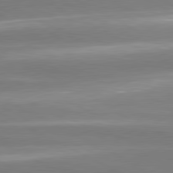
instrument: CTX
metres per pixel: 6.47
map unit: lApd
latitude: 80.9325
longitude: -135.4993
